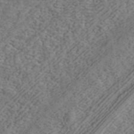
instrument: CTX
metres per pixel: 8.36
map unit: ANa
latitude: 43.3671
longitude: 28.8597
